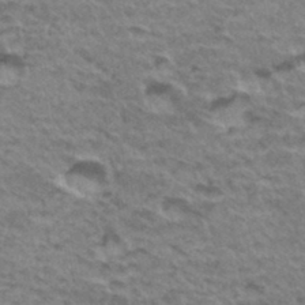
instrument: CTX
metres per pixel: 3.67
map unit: Hto
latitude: 36.0444
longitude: -42.8191
